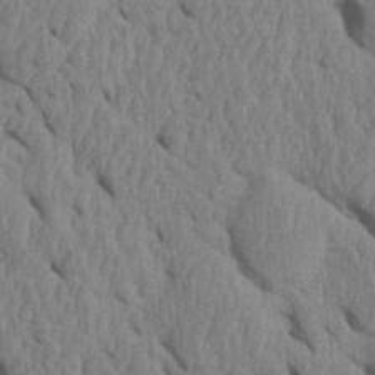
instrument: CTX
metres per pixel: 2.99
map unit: Htu
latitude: 1.6882
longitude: 148.6519
